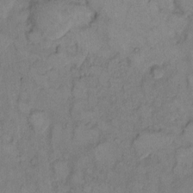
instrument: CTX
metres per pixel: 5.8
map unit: eHh
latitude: 9.4804
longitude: -62.0822
